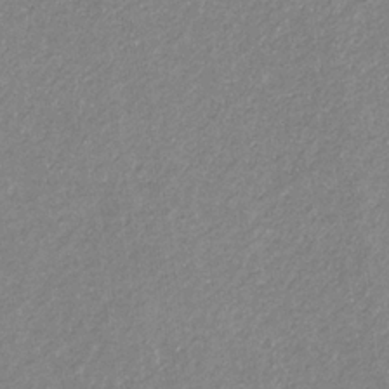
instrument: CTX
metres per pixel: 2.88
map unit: eHb
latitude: -31.9745
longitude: 70.4251
